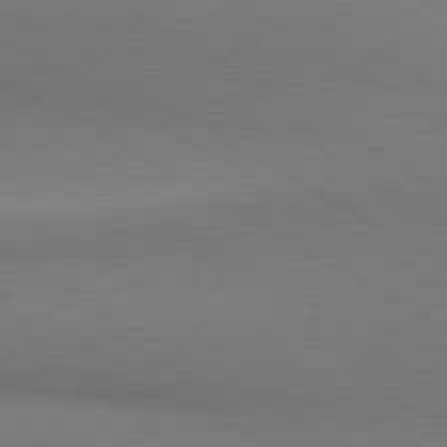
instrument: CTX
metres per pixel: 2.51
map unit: lApd
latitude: 80.7624
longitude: 147.8800
